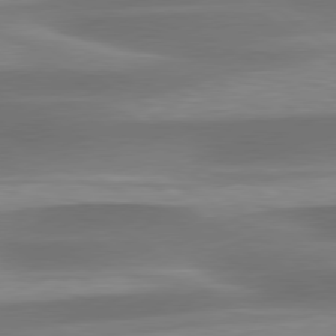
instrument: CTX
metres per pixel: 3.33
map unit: lApd
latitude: 79.5560
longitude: -91.2537
